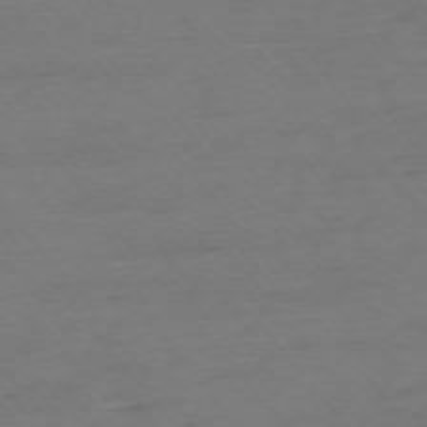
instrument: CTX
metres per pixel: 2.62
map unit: Ap
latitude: -75.7289
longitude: -82.9324
